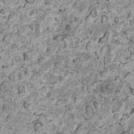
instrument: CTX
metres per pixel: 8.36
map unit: HNhu
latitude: 1.5182
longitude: 5.1809
